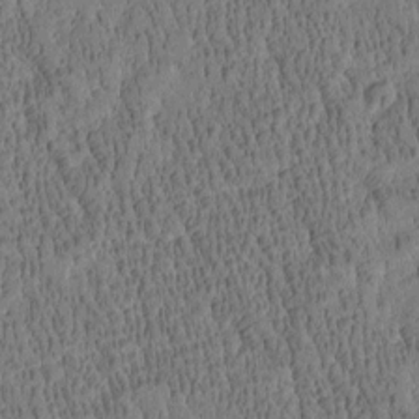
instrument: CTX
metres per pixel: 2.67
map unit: Htu
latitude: -4.1794
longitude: 175.3131
